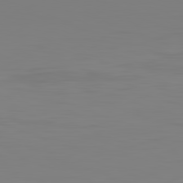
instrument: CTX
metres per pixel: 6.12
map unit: Hpe
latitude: -82.4251
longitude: 8.3306
